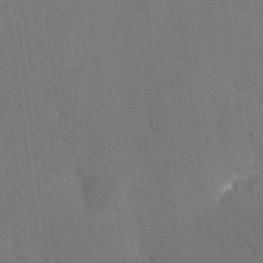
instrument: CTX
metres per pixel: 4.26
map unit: eHh
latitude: 18.5356
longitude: -67.4615
